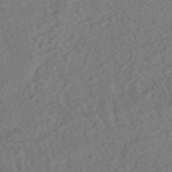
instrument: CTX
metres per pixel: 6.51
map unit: HNhu
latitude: -43.3131
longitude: 101.8044
